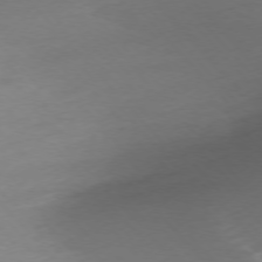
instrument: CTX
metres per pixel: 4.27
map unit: Ap
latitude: -76.4818
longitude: -71.8583
